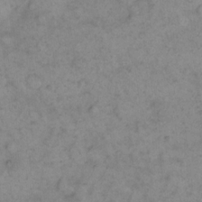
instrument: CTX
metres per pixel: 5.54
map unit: eHh
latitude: 14.9514
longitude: -65.9150
